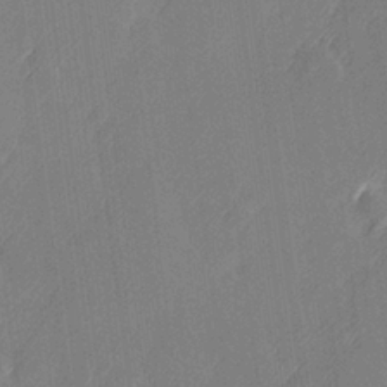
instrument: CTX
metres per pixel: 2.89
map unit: Hve
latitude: 26.7435
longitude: 145.4266
